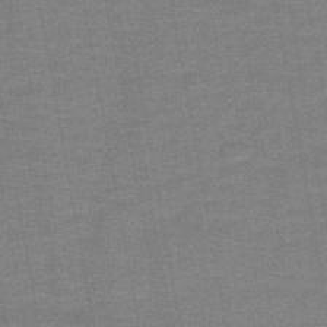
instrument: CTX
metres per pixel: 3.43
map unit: HNb
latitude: -48.5763
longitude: -42.7435
